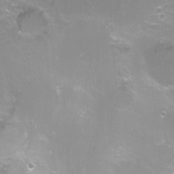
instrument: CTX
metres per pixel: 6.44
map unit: Ht
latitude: -9.7100
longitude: -28.1955
